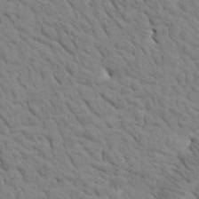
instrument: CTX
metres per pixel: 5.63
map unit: Htu
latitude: -1.5588
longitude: 174.1605
